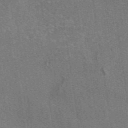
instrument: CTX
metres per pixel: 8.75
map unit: eAb
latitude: 46.9514
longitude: 114.8975
